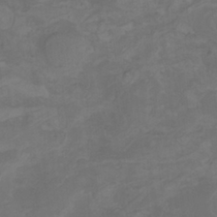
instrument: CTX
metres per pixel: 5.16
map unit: Nhu
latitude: -9.6911
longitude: -76.8569
